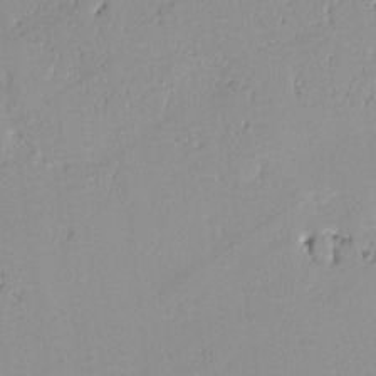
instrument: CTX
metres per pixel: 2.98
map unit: lAvf
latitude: -1.1432
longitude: -106.8569
